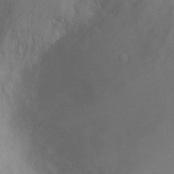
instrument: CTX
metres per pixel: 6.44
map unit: Ht
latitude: -0.1795
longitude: -18.2900
